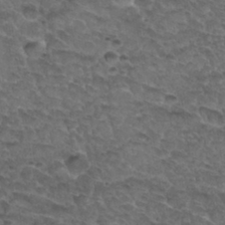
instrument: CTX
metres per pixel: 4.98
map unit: Hto
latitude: 33.1970
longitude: -48.0255
